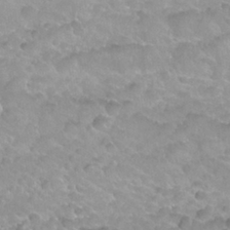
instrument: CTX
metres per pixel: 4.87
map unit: Nhu
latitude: 27.1403
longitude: -53.9150
